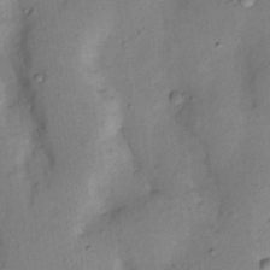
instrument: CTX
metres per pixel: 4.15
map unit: Nhu
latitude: 12.1767
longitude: -28.8569
